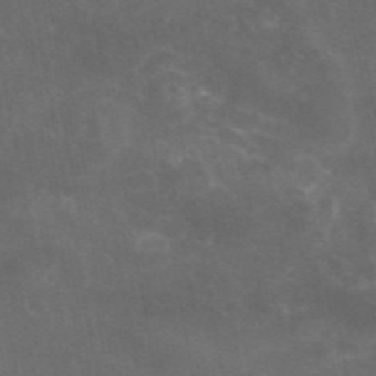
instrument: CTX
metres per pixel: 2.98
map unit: eAb
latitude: 47.2159
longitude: 124.5385
